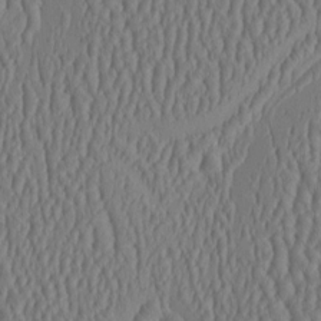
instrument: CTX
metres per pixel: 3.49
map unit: HNhu
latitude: -3.3887
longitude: 13.3699
